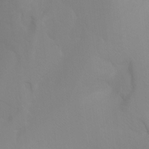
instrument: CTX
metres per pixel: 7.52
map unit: Ht
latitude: -13.5210
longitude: -44.5734
